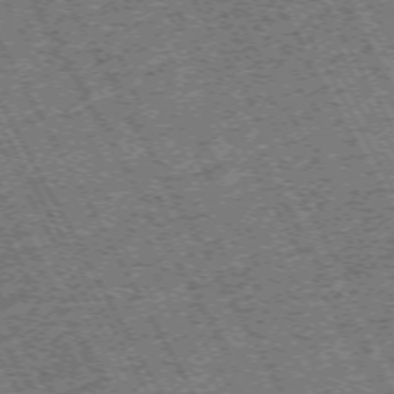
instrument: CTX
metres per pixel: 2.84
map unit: Hpe
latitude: -71.6155
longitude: 11.2376
